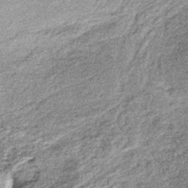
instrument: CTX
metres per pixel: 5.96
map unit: lHb
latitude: -36.6329
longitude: 65.4833
